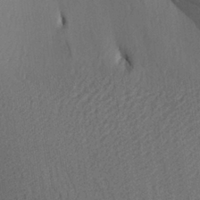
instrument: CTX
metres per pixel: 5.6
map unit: Aa
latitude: 27.4238
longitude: -145.2348
